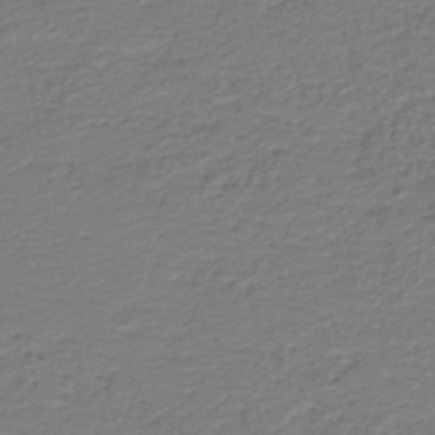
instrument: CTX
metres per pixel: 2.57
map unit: HNb
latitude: -42.4251
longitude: 50.4251
